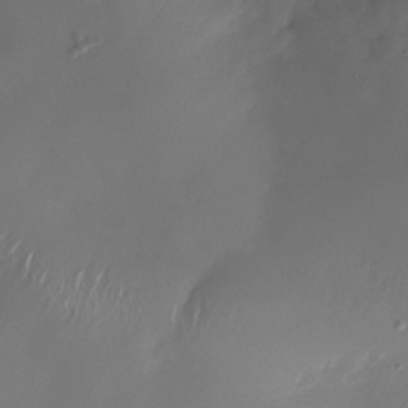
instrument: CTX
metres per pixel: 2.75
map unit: Nhu
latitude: -28.1606
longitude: -75.8394
